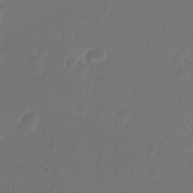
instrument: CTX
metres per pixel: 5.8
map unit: Nhu
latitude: -15.5588
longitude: -25.8583
